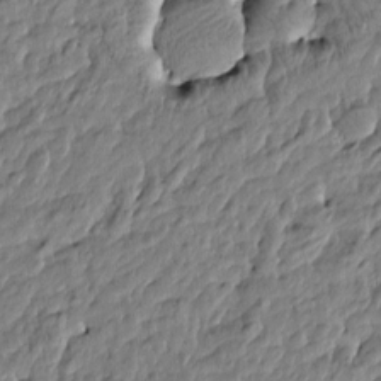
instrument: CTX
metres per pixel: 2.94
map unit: Htu
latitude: -5.0864
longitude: 177.5966
